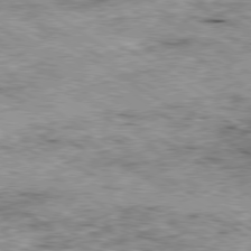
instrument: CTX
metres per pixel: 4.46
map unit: Ap
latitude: -80.2929
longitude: -51.8772
